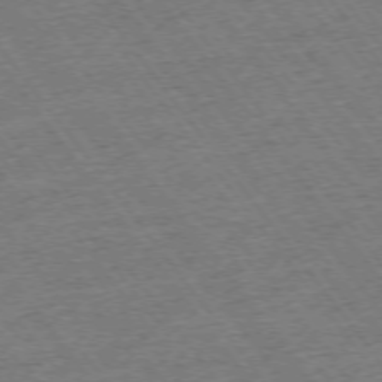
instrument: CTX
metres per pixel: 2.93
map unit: Ap
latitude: -74.9731
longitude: -88.4412
